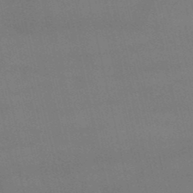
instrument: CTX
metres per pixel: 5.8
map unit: lHb
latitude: -48.9920
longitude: 70.5385
